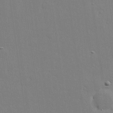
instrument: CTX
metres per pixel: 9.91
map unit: Hve
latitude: 25.4804
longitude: -93.9150
